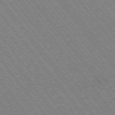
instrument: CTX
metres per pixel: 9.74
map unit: Hpe
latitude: -75.7478
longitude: -13.9150
